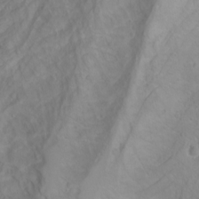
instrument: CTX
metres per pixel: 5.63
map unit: Aa
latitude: -3.6343
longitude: -71.7072
